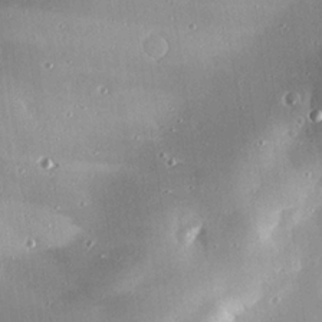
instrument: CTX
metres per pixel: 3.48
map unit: eHh
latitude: 24.1199
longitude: -89.5560
